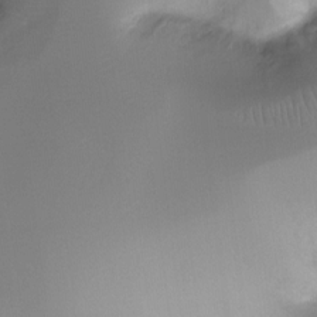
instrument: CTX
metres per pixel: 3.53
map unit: Ht
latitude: -16.1984
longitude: -45.6127
